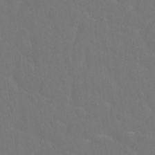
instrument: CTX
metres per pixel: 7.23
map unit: Hto
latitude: -2.3117
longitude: -34.7435
